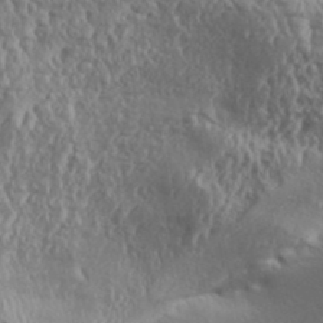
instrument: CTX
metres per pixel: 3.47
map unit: Aa
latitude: 32.1011
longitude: -134.1955
